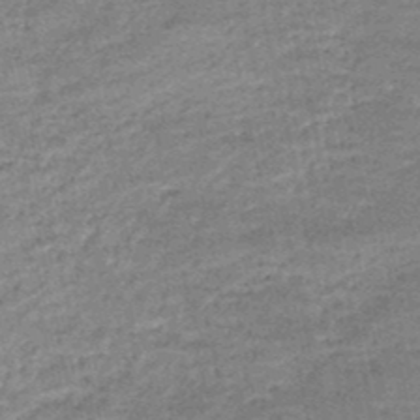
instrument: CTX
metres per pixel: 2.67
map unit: HNb
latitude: -50.1417
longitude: -41.4237
